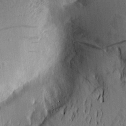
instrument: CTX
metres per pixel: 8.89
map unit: Aa
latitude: 15.4049
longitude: -146.8002
